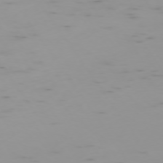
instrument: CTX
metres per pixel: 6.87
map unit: Ap
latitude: -74.3118
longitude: -80.4601
